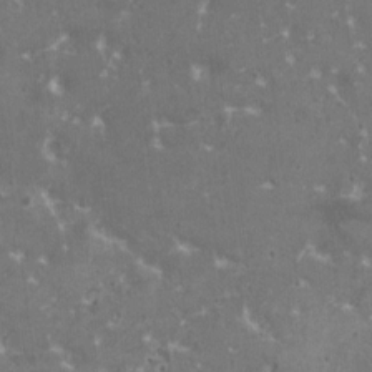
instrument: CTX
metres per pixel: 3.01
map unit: HNhu
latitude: 0.6490
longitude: 6.8786
